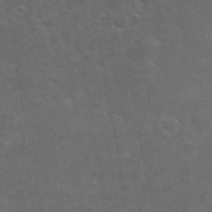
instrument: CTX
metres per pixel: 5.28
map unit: Nhu
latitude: 23.8772
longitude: -62.1389
